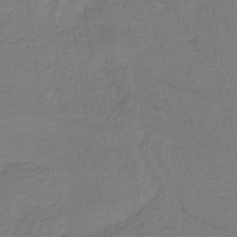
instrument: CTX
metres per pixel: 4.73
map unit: HNb
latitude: -36.9163
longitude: 57.7100
